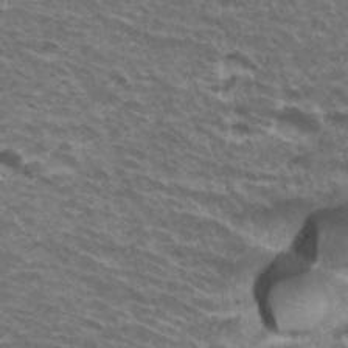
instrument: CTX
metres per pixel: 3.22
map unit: Hto
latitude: 34.2333
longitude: -42.3845
